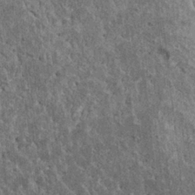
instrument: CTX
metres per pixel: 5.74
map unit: HNhu
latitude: 3.1970
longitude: 4.9919
